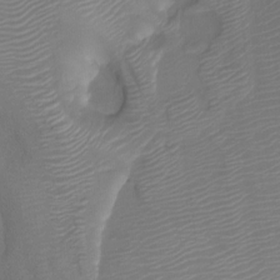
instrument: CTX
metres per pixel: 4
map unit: Ht
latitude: -8.1984
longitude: -28.1389
